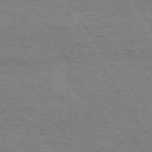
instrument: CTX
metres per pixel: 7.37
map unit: Hpe
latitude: 74.8191
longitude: -154.9325
